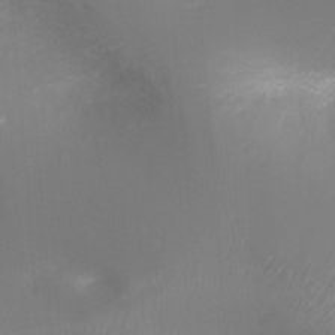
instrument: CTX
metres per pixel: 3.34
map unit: Ht
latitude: -10.2551
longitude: -28.1011
